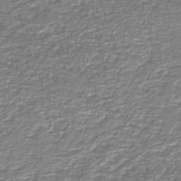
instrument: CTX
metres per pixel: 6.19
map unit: HNb
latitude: -44.3873
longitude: 50.4251
